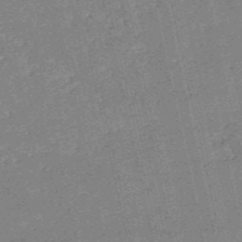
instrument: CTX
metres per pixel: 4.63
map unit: HNb
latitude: -54.3495
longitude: -40.4223
